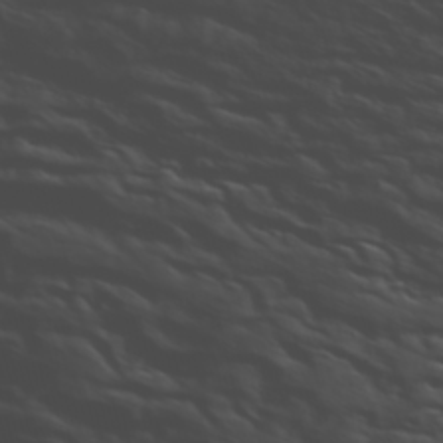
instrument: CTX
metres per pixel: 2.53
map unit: ANa
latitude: 45.4615
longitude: -83.8394
